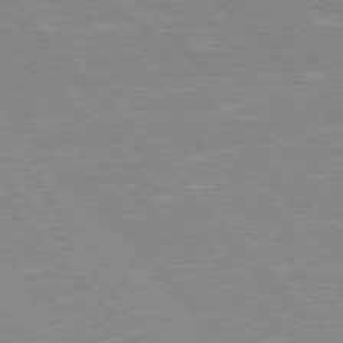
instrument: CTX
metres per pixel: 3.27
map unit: Hpe
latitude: 76.2522
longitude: -126.4223
